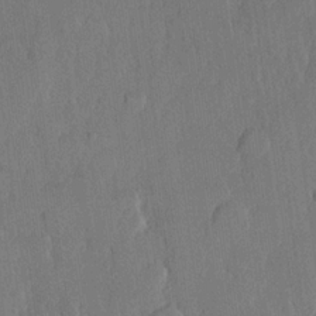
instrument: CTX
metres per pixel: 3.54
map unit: lHvf
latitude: 20.5546
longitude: 146.1983
